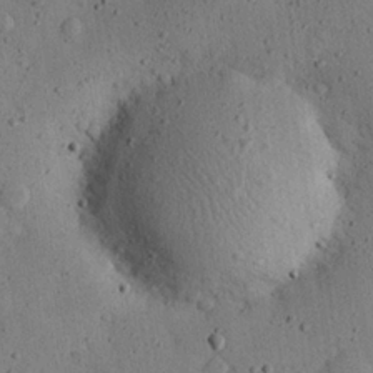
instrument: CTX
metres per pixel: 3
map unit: eHh
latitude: 24.5734
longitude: -71.6505
